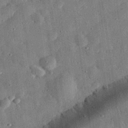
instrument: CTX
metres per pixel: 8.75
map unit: eHh
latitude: 32.0255
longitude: -76.4223
